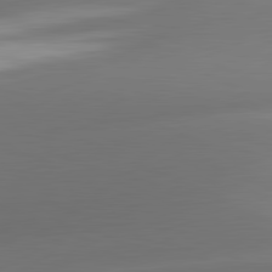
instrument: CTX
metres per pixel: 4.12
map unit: lApd
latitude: 81.7450
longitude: -160.1578
